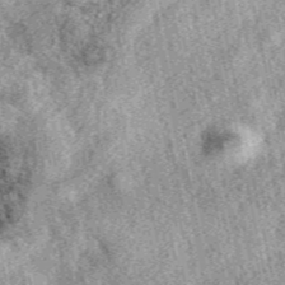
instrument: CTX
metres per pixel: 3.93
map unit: eAb
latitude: 39.3482
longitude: 109.7855
